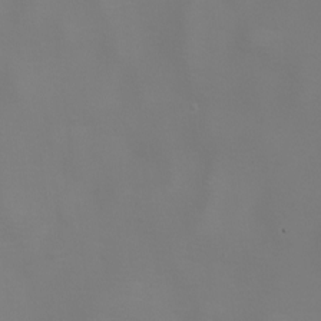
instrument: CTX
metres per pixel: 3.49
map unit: Nhu
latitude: -8.2361
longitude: -85.1025
